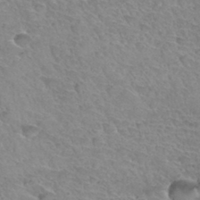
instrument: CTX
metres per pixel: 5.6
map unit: Hto
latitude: 34.3467
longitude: -46.1389
